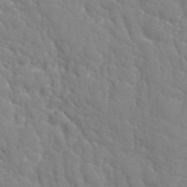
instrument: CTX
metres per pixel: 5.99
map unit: Hto
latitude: 36.2145
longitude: -47.3104
